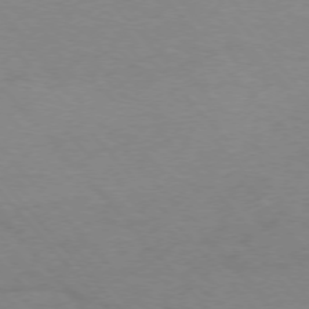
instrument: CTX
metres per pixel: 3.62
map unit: Ap
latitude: -76.0661
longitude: -69.9528
